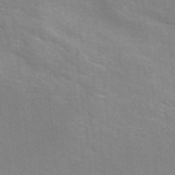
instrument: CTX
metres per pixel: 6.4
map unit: eAb
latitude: 49.2537
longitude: 119.2754
